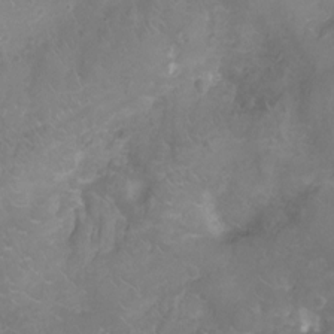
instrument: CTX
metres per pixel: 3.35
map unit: Ht
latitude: -7.3698
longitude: -19.3292
